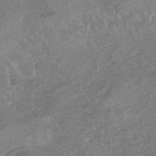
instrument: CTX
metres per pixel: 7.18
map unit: lHb
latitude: -34.7841
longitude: 67.8233
